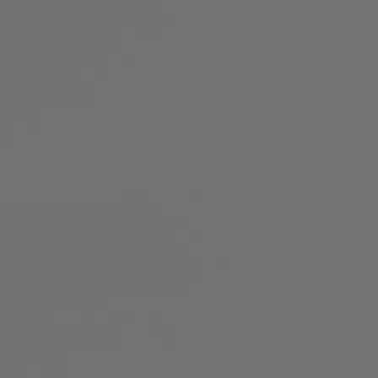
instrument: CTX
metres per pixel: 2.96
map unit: lApd
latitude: 79.3671
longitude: 177.2565
